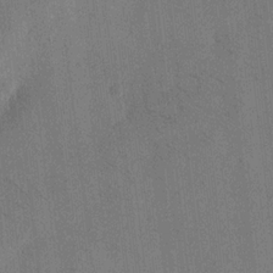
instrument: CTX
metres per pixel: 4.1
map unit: eHh
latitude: 19.3292
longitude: -68.0633
